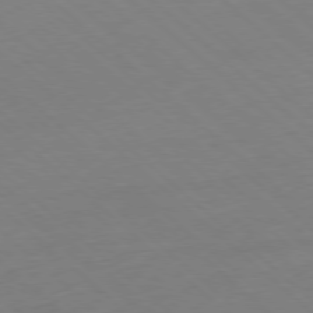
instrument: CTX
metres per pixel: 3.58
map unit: Hpe
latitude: -78.3873
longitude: 13.7100
